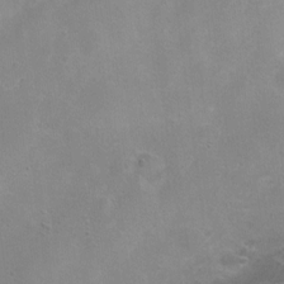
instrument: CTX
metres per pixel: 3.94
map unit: Ht
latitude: 4.5546
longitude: -20.4790
